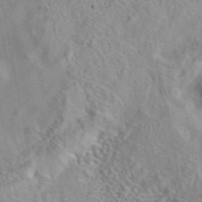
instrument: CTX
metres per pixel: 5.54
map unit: eAb
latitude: 41.5371
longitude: 105.1242
